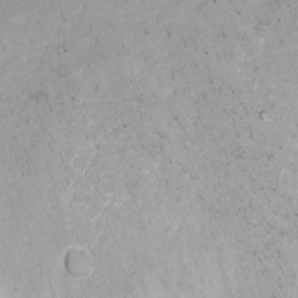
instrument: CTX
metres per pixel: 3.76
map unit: Nhu
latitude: -13.6344
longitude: -40.8002
